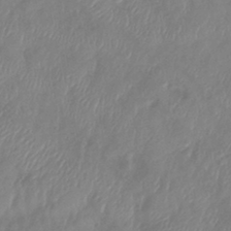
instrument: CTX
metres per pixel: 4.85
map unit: lHb
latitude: -42.3495
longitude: 81.6533
